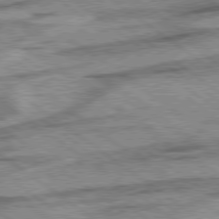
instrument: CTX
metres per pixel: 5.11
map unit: lApd
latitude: 78.5924
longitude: -53.0270
